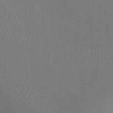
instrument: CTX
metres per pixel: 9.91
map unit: Ht
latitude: -9.7855
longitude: -33.2726
